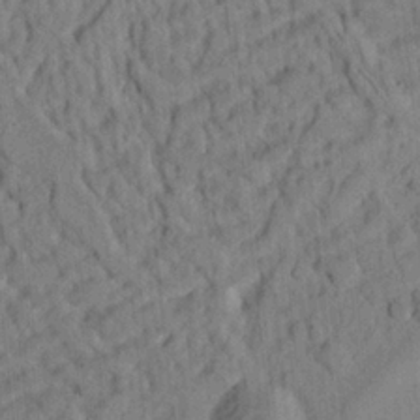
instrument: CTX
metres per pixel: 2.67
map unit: Ht
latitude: 8.1389
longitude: -76.1955
